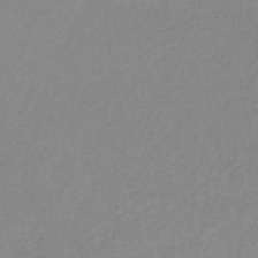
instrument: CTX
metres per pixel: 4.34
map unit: lHb
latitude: -35.5399
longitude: 71.4832
